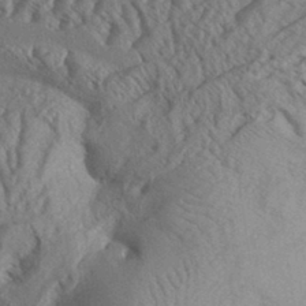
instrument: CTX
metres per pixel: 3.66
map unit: Aa
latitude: 32.1389
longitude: -138.2900
